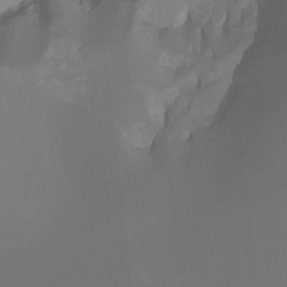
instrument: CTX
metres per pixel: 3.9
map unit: Htu
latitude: -7.6344
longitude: -49.5749
